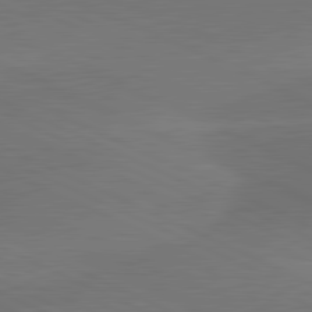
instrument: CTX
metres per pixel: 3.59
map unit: lApd
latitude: 81.7072
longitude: -154.4034
